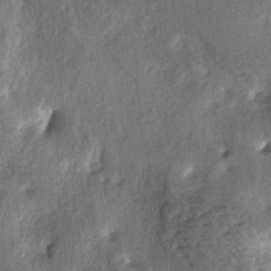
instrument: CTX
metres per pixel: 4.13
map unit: lAa
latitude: -5.1809
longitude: -124.9892
